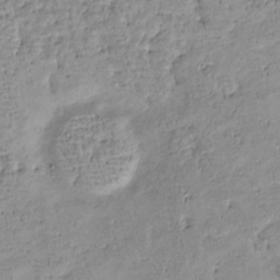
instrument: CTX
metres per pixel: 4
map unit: Nve
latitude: -8.6329
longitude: 174.4251
